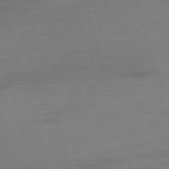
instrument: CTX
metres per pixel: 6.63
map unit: Ap
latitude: -75.8423
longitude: -73.7261
